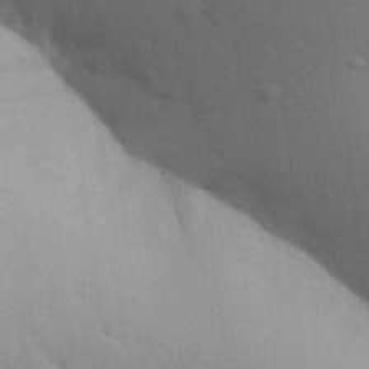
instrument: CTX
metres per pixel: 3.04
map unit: Aa
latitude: 25.3292
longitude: -148.6868
